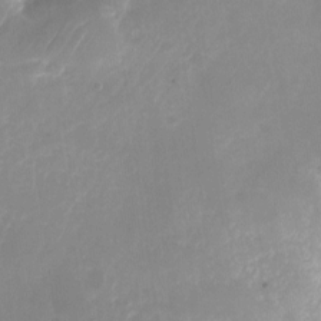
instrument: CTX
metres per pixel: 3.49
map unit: Nhu
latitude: -24.2172
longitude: -71.0080
